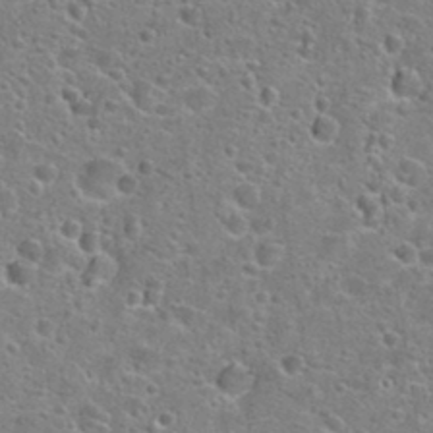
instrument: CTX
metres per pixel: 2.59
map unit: Hto
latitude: 24.0444
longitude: -47.0081
